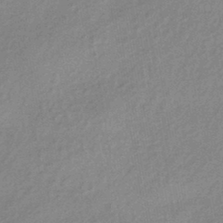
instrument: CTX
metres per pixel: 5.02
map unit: HNhu
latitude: -42.5573
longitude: 89.8989
